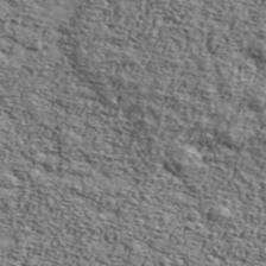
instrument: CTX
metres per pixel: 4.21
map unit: Ave
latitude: 42.6113
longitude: -110.2334
